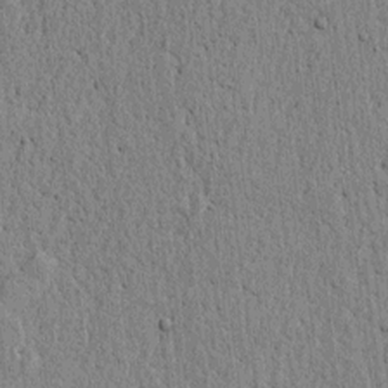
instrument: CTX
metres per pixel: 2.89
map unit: lAvf
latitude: 5.8016
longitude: 164.9731
